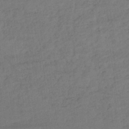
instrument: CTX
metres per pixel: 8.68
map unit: lHb
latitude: -37.8611
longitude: 68.9730
